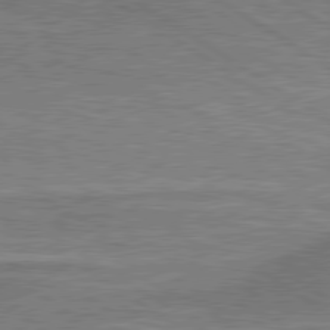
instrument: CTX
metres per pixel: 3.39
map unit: lApd
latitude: 79.5938
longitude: 170.3495
